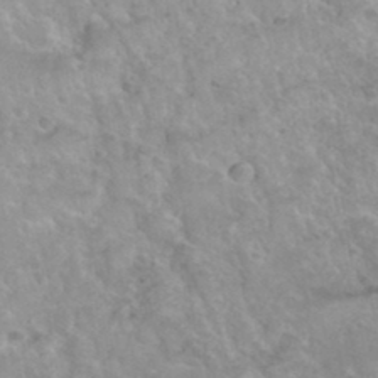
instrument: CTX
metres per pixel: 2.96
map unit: Hto
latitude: 34.9135
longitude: -45.8016
